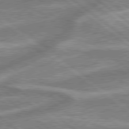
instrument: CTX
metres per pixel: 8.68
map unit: lApd
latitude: 79.3860
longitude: -170.6112
